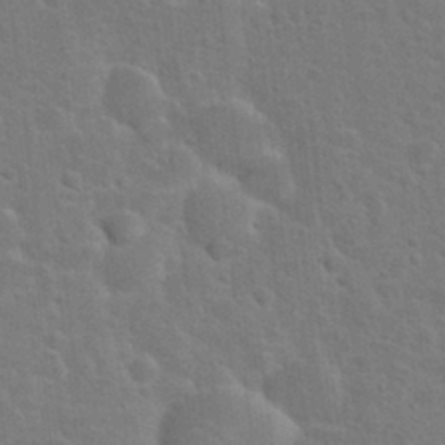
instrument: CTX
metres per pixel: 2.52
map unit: Hto
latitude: 22.4979
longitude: -47.6694
